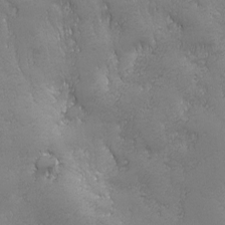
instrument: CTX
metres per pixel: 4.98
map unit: Ave
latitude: -7.3509
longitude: -121.1970
